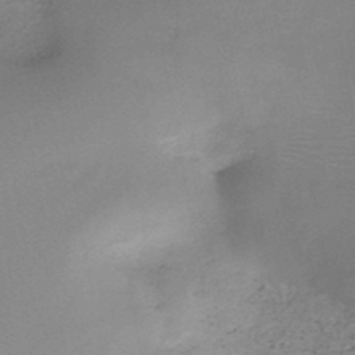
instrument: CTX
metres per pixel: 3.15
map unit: HNb
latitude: -48.0094
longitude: -39.7072
